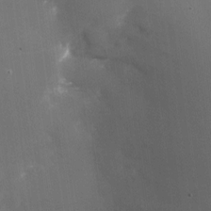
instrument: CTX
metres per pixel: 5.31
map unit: Nhu
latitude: -22.1417
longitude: -72.4034
